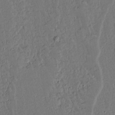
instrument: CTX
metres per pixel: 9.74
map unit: lAvf
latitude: 15.1404
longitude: -127.5371
